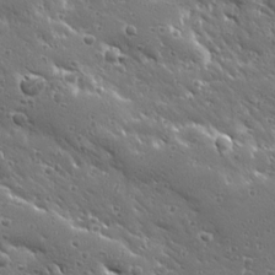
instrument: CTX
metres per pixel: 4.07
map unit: Ave
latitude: 19.8961
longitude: -136.9514
